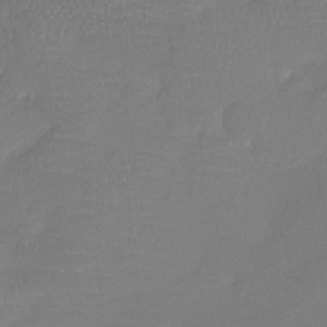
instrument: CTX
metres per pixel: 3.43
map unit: Htu
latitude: -13.0864
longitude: -49.5371
